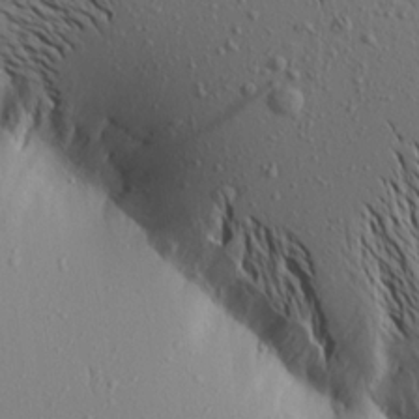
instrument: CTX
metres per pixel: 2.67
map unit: Aa
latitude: 19.3481
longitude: -148.0444
